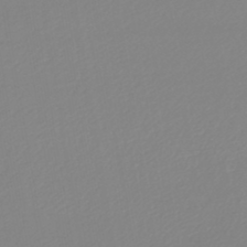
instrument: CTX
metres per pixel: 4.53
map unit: lHb
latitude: -44.5385
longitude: 75.7856
